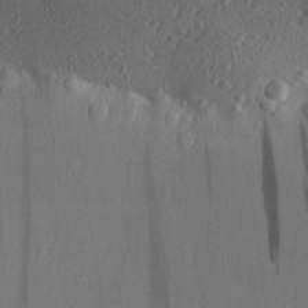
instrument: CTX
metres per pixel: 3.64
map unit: Aa
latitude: 27.7450
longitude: -142.7435
